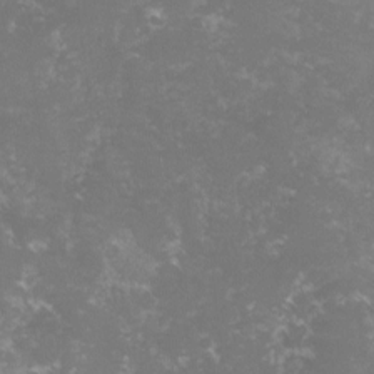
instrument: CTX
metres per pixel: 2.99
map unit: lHvf
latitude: -16.1417
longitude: -100.9136
